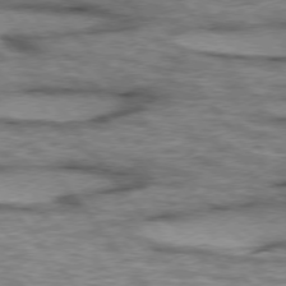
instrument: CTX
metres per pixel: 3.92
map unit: lApd
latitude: 75.2915
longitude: -48.7246
